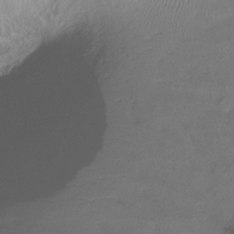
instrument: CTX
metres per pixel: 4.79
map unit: Htu
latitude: -14.7652
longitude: -44.5734
